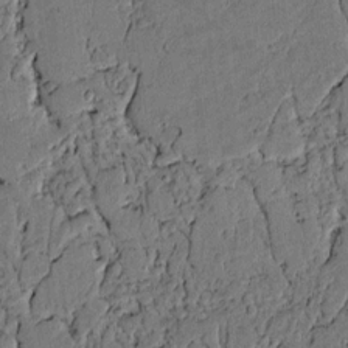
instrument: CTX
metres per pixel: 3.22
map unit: lAvf
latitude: 4.4412
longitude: 168.9730
